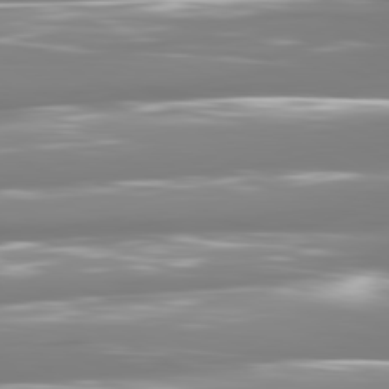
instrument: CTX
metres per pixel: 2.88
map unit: lApd
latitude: 81.3293
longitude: -140.4034
